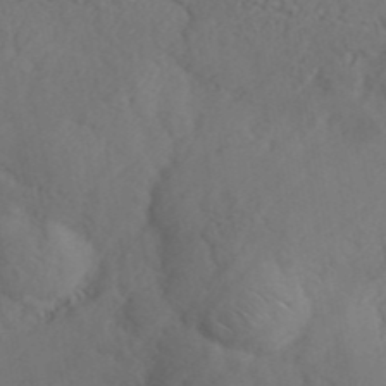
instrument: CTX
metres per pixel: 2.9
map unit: ANa
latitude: 41.4804
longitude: 52.7463
